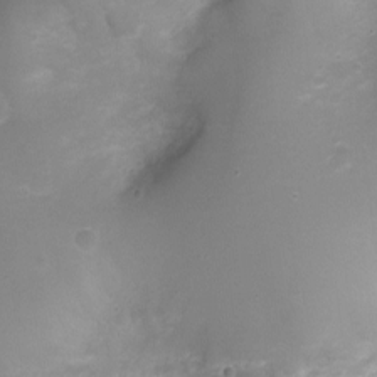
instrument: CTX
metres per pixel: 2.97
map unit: Ht
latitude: -7.1053
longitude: -21.3860
